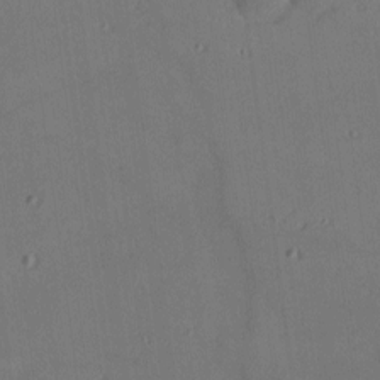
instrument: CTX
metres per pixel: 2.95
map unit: Nhu
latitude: 0.1955
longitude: -77.1970
